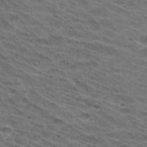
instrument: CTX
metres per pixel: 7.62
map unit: Hto
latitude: 32.0444
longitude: -46.9136
